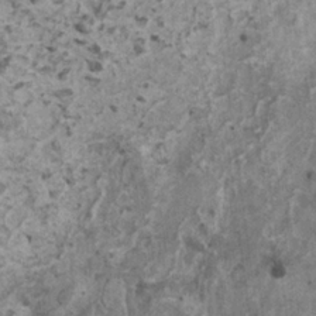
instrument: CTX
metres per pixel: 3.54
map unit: HNhu
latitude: 1.0080
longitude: 4.5762
